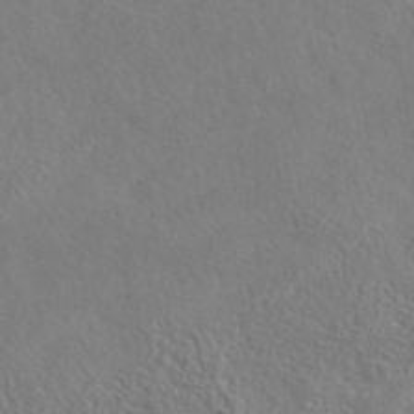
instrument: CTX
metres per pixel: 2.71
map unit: eAb
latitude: 40.7624
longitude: 104.9730
